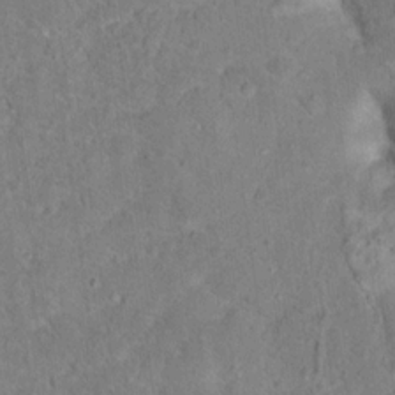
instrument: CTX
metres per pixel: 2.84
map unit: Hto
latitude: 16.7624
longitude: -38.0444
